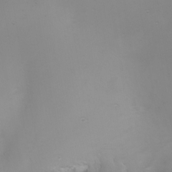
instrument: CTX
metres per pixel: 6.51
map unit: Nhu
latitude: -6.9541
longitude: -81.2726
